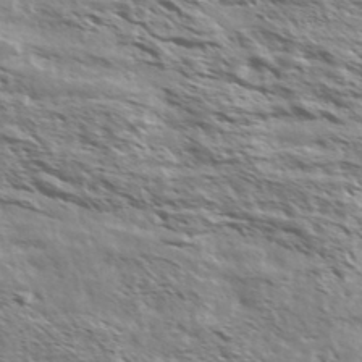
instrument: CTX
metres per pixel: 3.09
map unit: Ave
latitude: 37.1403
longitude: -111.4049
